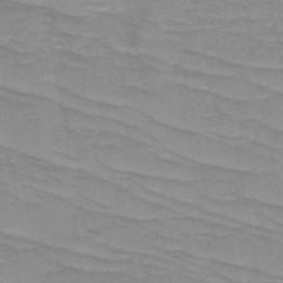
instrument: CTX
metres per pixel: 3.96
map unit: HNb
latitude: -49.0298
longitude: -50.2144
